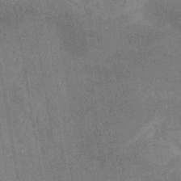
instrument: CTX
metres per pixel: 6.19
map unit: lHb
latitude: -40.0472
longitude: 75.5022
